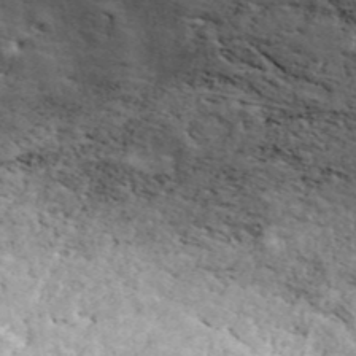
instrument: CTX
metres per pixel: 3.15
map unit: ANa
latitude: 44.5357
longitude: 47.2187
